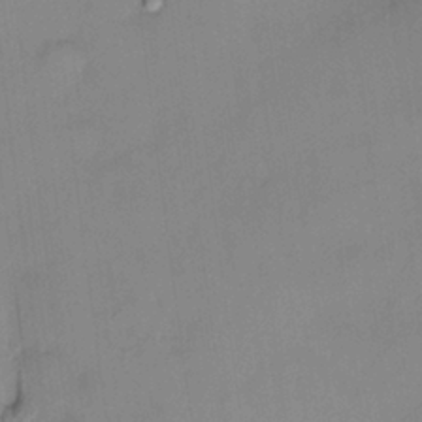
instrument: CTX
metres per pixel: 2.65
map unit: HNhu
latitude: 3.5371
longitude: 8.8030
